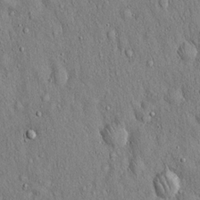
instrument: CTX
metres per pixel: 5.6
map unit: Hto
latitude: 16.2334
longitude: -58.4223
